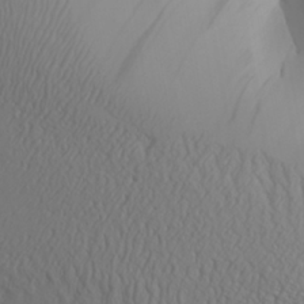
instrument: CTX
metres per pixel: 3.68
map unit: Aa
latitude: 26.1200
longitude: -132.9325
